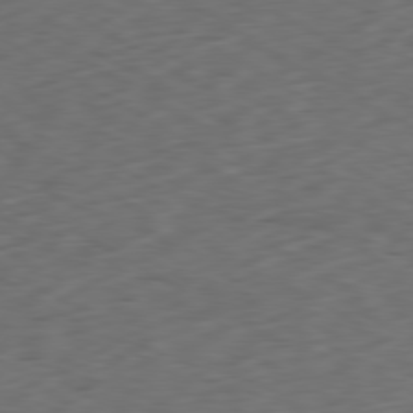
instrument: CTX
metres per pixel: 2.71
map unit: Ap
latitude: -80.4251
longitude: -71.4615
